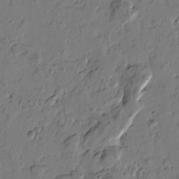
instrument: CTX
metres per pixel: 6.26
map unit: Htu
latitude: -3.6532
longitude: -177.2348
